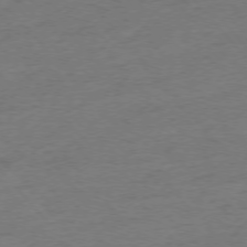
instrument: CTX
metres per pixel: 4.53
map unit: Hpe
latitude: -76.5952
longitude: -12.1389
